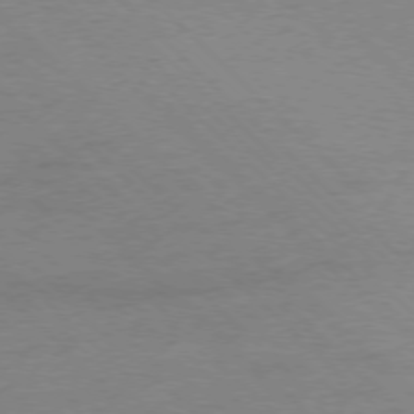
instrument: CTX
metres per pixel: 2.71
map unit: Ap
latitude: -77.0297
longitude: -84.9136
